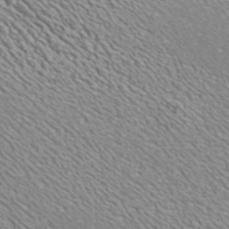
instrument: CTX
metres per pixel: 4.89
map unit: ANa
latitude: 41.2914
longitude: 28.9164
